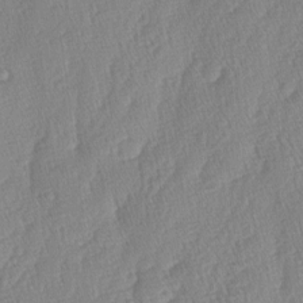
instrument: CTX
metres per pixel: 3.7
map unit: lAa
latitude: -4.8975
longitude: -130.1578
